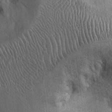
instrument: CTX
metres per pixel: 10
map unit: Ht
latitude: -2.4629
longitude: -13.1970
